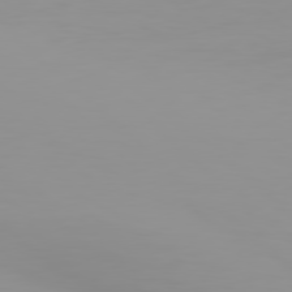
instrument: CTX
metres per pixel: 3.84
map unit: Hpe
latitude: 78.2145
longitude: -144.7813
